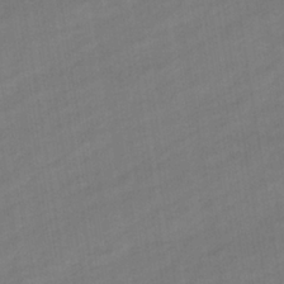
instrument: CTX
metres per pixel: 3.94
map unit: eHb
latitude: -36.8030
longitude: 79.4076
